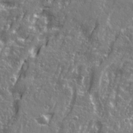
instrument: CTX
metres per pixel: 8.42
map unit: Ave
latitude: 22.4034
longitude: -133.0458
